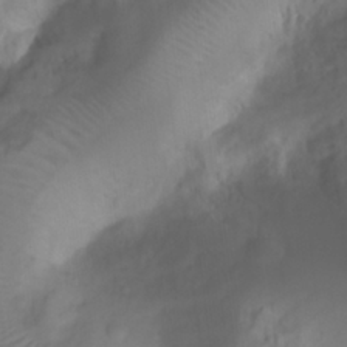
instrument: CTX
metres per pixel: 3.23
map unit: Htu
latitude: 2.5545
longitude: -22.1956
